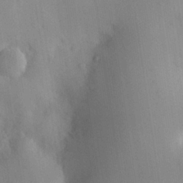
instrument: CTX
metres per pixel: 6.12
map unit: eHh
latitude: 26.1578
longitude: -65.4615
